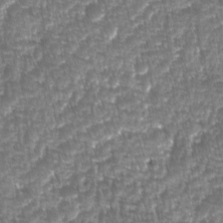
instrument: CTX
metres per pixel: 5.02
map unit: Ave
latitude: -10.9164
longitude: -119.3292
